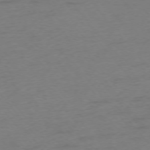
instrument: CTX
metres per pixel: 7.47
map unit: Ap
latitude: -75.5211
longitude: -72.2712
